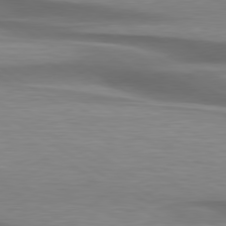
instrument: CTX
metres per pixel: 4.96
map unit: lApd
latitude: 79.4805
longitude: -87.6883
